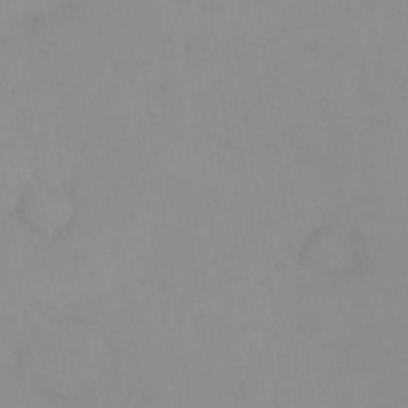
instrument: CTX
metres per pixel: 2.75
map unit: eHh
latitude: 23.7638
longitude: -65.2726
